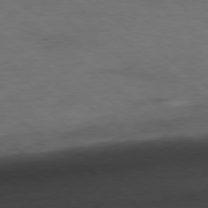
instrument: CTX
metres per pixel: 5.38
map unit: Ap
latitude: -78.5951
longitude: -92.2522
